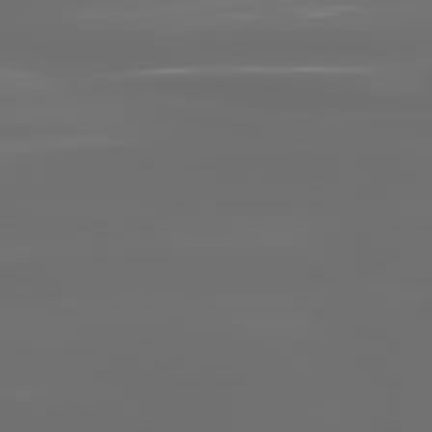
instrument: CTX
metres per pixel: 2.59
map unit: lApd
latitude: 81.0647
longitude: -136.8002
